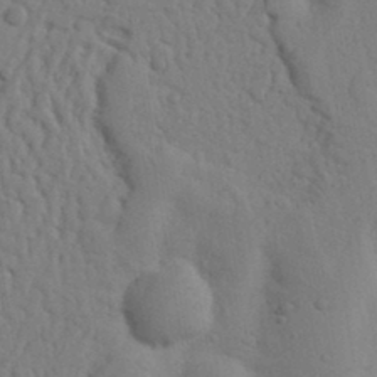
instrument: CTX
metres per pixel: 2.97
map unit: Nhu
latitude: 16.0822
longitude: -75.9339
